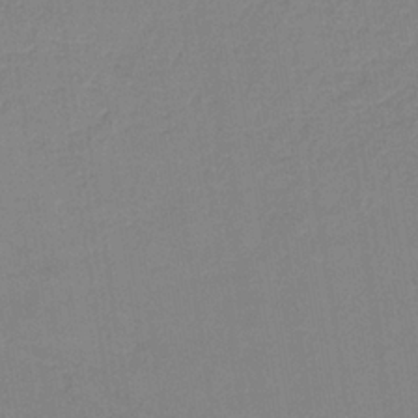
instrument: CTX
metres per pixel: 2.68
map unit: HNb
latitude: -34.5952
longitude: 59.3320
